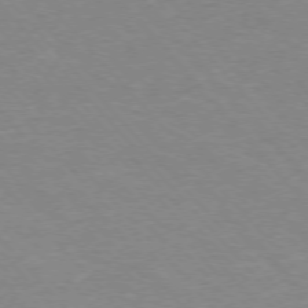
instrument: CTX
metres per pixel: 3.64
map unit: Ap
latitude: -76.4629
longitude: -87.9339
